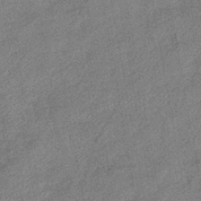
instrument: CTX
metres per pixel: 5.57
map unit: eHb
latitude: -41.9367
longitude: 82.5385
